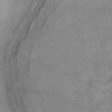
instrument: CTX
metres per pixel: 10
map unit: eAb
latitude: 48.7435
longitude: 104.4818
